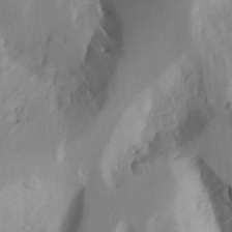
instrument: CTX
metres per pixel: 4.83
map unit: Aa
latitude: 23.6127
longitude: -131.6883
